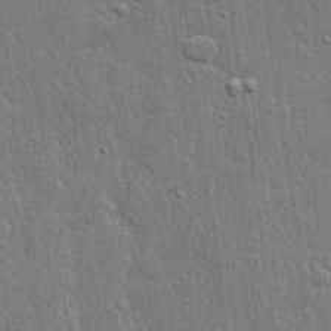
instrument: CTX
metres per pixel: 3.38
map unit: lHvf
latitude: 21.4238
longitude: 143.0108
